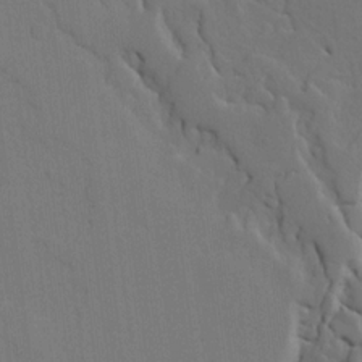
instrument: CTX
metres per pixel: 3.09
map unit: Ave
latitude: 17.8017
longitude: -128.8758
